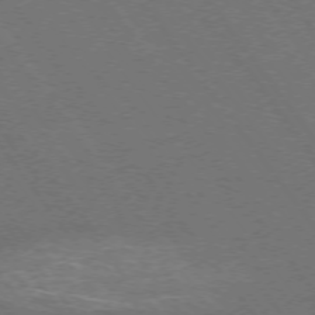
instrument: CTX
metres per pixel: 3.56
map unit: Ap
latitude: -75.5211
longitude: -75.3860
